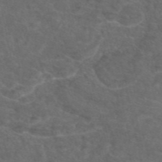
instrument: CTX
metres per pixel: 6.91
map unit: eAb
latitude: 47.7828
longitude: 112.7463
